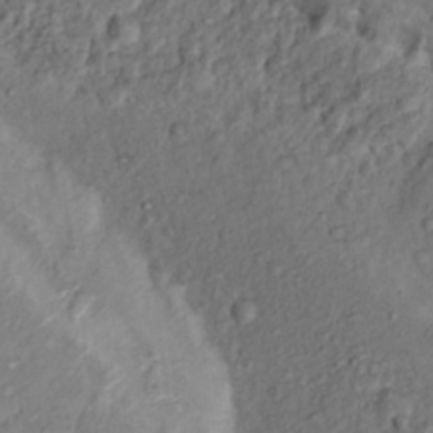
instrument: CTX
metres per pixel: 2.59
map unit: Hto
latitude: 14.8758
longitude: -30.1200
